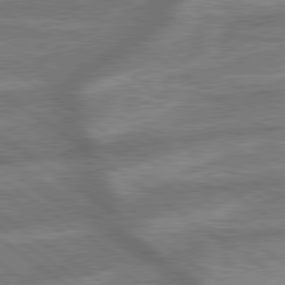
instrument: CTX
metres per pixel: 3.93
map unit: lApd
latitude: 79.4616
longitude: -171.5371
